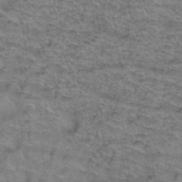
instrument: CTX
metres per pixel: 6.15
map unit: Hto
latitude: 39.1592
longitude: -43.6694
